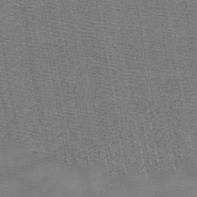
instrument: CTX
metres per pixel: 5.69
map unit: HNb
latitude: -49.2943
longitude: -40.8946
